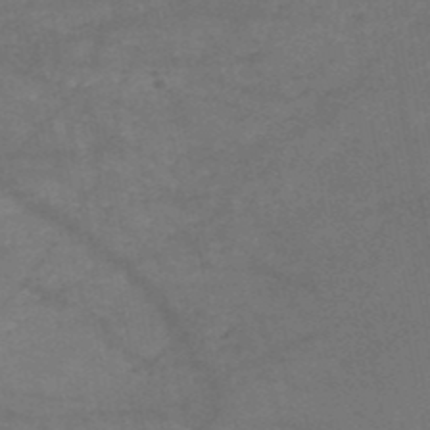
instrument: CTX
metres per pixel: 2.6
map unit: HNb
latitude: -51.1998
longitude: -39.4426
